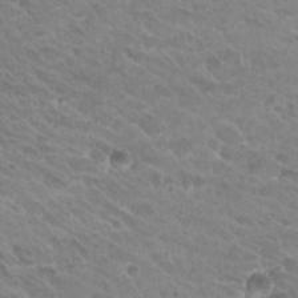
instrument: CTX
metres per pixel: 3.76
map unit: Hto
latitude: 26.8002
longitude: -35.7638
